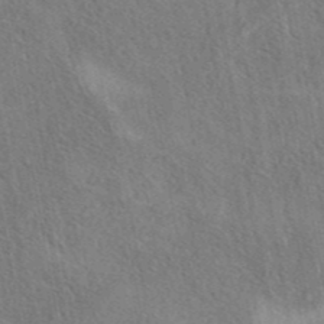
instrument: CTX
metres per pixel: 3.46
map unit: eAb
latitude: 41.3481
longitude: 110.5573
